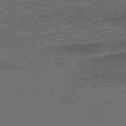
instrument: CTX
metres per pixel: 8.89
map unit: Hpe
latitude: 77.8016
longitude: -126.8758
